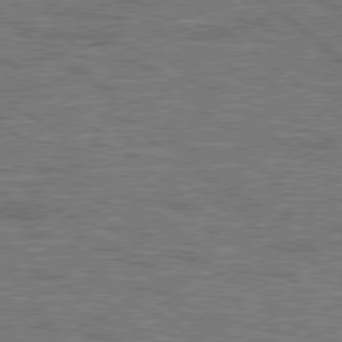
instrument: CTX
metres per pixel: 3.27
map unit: Hpe
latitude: 78.2901
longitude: -158.4601
